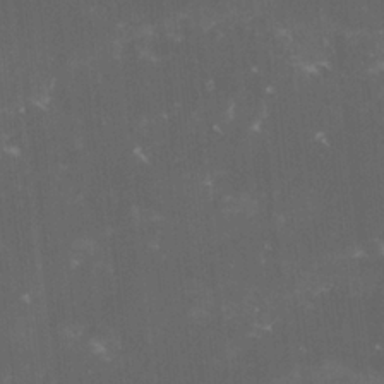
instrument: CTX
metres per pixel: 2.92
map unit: lHvf
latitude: -15.0298
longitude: -101.6127
